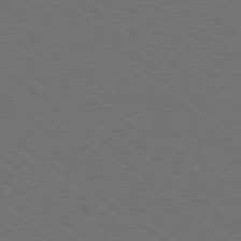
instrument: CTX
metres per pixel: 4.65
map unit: Ap
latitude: -79.6344
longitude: -64.3089
